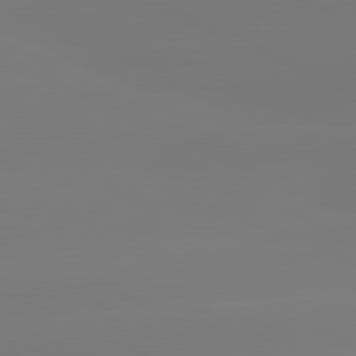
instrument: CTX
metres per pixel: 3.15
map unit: lApd
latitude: 81.0080
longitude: -149.7639
